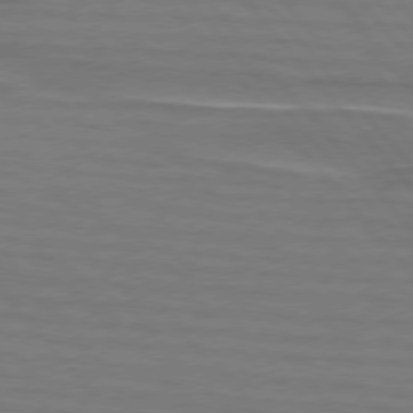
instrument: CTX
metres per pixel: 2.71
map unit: lApd
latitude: 75.4993
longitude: -80.9136
